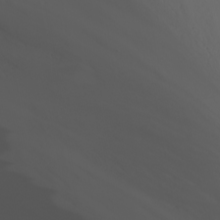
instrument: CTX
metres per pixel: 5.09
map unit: Nhu
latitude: -8.4440
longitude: -82.6112
